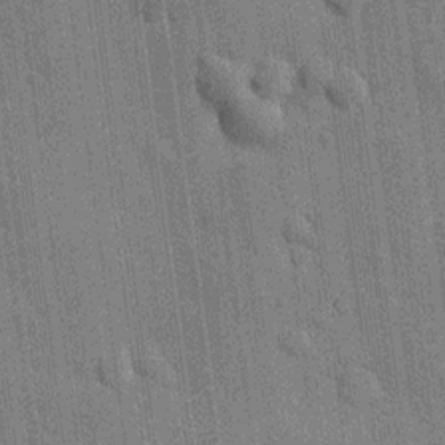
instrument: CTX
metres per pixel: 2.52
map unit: HNhu
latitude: 14.7436
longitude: 12.4818
